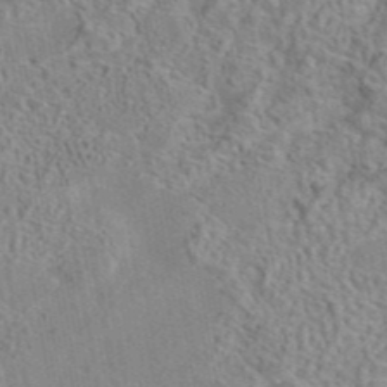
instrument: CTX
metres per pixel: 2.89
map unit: eAb
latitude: 42.9892
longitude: 104.0661
